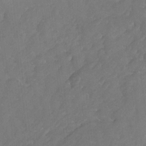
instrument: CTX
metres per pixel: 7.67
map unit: Nhu
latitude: -13.9367
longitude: -59.4238
